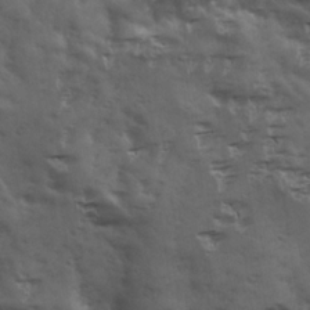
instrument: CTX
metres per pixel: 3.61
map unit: Ave
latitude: 18.6112
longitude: -132.0444
